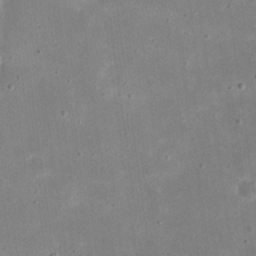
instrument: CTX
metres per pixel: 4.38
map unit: eHh
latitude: 21.7072
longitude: -67.5749
